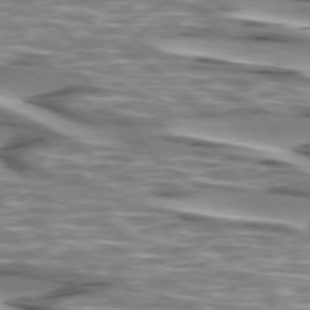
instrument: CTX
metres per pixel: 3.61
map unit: lApd
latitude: 74.3089
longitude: -57.5560
